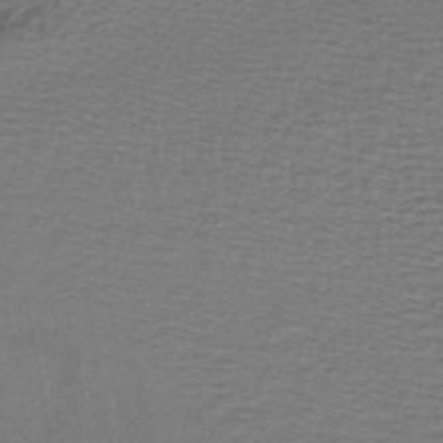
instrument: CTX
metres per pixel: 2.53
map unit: lHb
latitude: -43.8800
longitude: 73.0675
